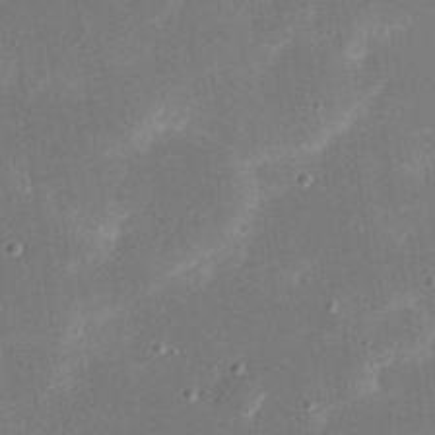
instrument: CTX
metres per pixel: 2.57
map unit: eHh
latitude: 19.6882
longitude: -69.0081
